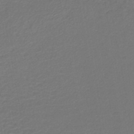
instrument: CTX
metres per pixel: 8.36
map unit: lHb
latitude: -43.6343
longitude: 76.7463
